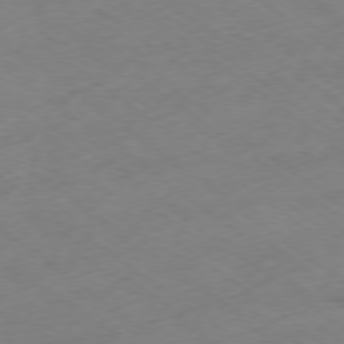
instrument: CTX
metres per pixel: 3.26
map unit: Ap
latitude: -79.0297
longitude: -57.4426
